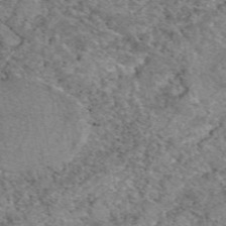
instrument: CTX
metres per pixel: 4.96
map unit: eAb
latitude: 49.7450
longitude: 112.5952
